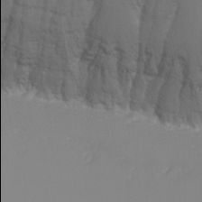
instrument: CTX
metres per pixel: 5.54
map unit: Nhu
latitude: -7.4643
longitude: -89.9906
